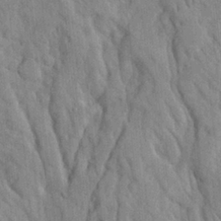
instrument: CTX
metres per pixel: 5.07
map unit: Ave
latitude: 23.3671
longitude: -134.1389
